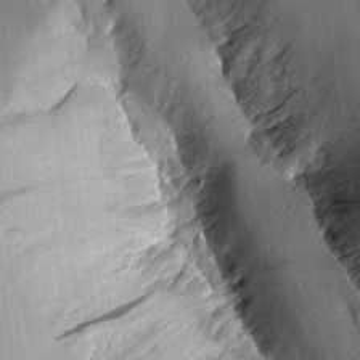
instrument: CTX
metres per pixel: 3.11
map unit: Aa
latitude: 10.8191
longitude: -127.8395
